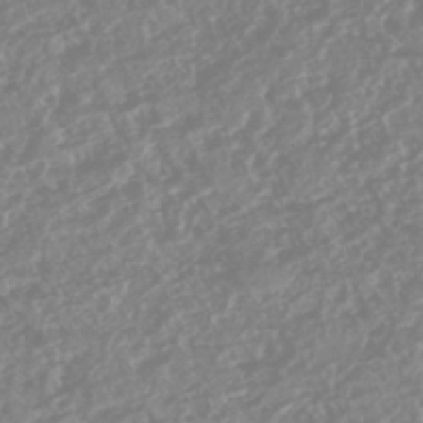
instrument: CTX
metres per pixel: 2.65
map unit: HNhu
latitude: -44.1039
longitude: 103.6344
